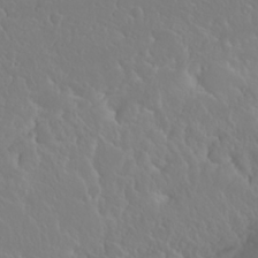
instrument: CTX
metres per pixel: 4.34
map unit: Nhu
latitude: 23.6883
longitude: -64.1011
